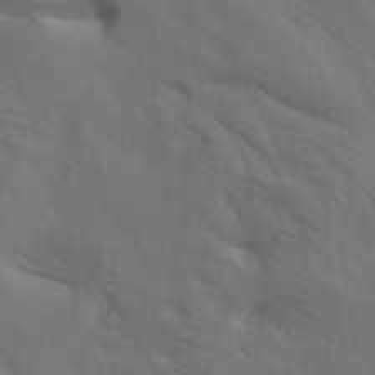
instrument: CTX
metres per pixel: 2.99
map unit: lAa
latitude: 19.6505
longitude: -139.1970
